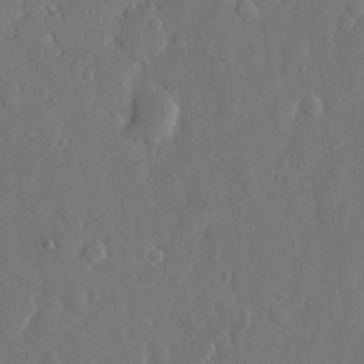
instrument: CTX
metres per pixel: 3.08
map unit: eHh
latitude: 14.6302
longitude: -69.8017
